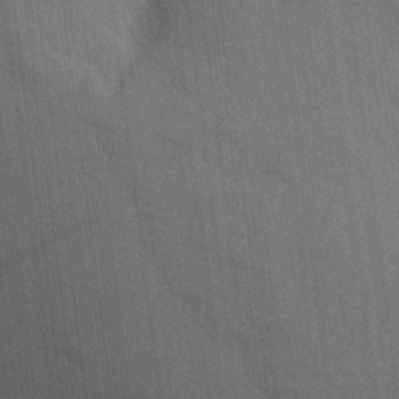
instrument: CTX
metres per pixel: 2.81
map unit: Aa
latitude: 15.2537
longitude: -145.4615
